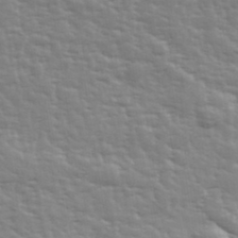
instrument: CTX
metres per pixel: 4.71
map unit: eHh
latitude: 35.5371
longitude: -81.0269
